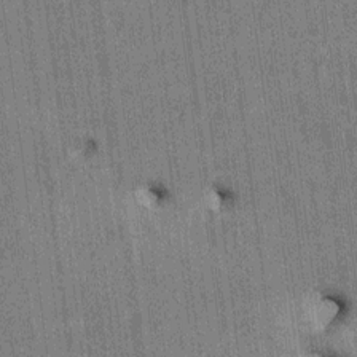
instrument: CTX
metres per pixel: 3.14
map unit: HNhu
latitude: 0.7813
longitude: -5.7261
